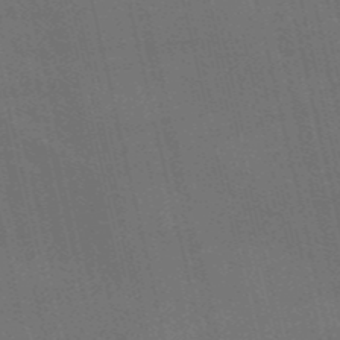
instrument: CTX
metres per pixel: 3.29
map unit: HNb
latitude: -52.6140
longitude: -40.9891
